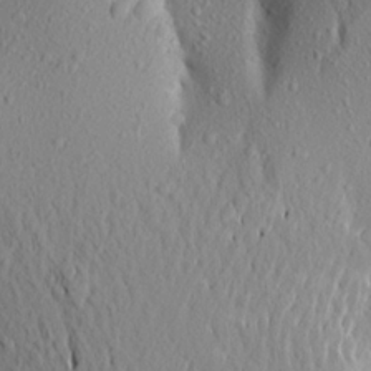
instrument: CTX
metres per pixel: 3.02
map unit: Aa
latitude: 18.9702
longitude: -148.4034
